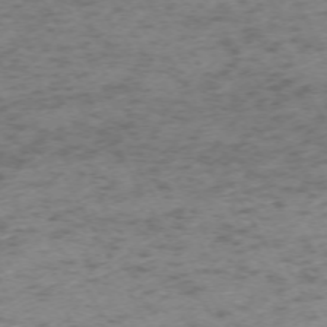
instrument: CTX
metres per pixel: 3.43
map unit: Ap
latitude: -72.9541
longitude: -70.1389
